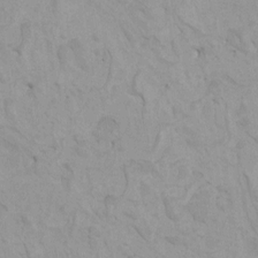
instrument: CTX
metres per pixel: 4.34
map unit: HNhu
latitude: 6.5735
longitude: -1.5371
